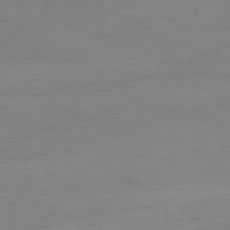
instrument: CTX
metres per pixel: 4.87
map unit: Ap
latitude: -80.9542
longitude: -77.1781
